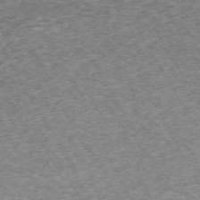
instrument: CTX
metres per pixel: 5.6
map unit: Hpe
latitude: -71.3510
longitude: 13.6155
